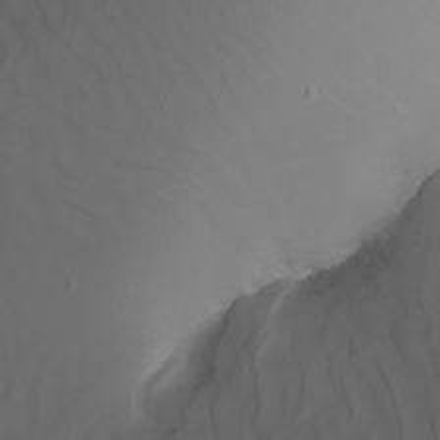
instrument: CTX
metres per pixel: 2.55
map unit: Nhu
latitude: -8.5763
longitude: -80.2900
